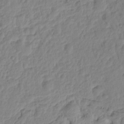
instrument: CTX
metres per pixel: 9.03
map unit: Hto
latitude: -8.7085
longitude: -43.6883
